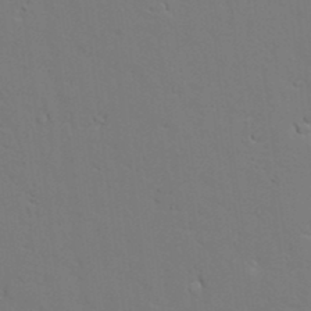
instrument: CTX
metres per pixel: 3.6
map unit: Aa
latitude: 19.7638
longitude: -126.1200
